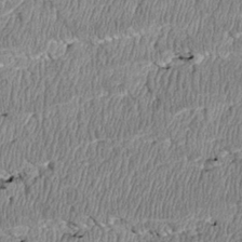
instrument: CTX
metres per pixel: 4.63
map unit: Htu
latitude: 3.3670
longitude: 150.3873
